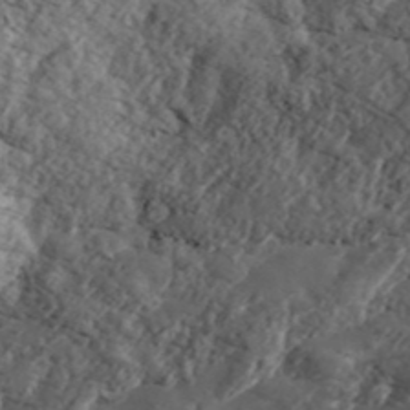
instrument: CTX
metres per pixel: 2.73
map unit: ANa
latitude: 42.9892
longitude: 47.5210
